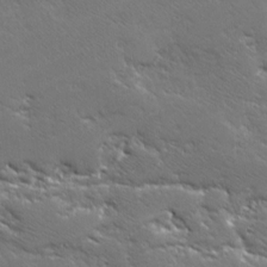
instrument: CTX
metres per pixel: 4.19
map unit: Ave
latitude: 19.8772
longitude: -137.2537
